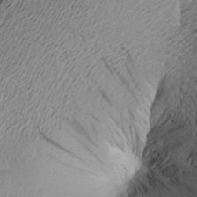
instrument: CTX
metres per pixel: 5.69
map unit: Aa
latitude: 23.8016
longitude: -149.1781
